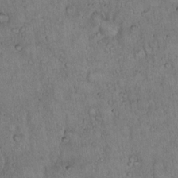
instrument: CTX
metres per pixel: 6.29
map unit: Hto
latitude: 16.8758
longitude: -59.9717
